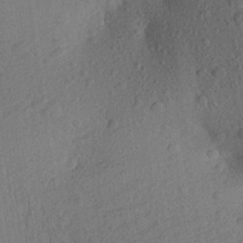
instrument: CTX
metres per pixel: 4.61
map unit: Aa
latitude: 27.2348
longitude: -143.7072
